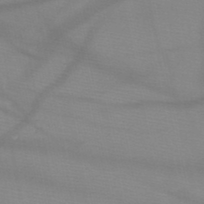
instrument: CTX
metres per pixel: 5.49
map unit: HNb
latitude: -49.4077
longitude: -40.9702
